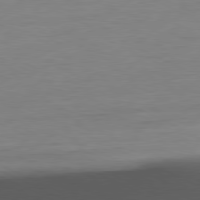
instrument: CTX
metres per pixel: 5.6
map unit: Ap
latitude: -81.2943
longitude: -77.0458
